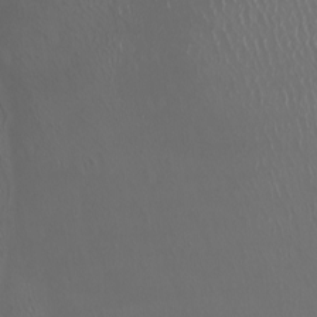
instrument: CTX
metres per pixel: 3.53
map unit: Nhu
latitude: -6.8786
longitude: -91.2915
